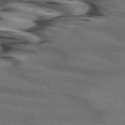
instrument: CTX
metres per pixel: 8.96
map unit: lApd
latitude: 72.9325
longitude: -56.9135
